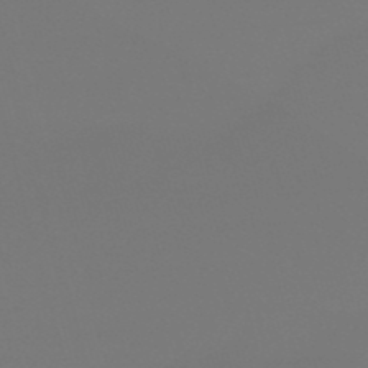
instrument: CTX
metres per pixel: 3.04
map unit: eHb
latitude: -50.5763
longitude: 68.4440
